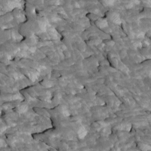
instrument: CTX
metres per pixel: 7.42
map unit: Htu
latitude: 1.1781
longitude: 142.7841
